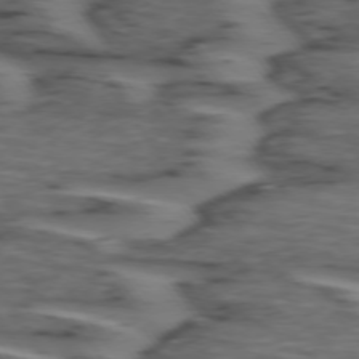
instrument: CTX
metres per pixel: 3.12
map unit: lApd
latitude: 74.1011
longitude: -71.7449
